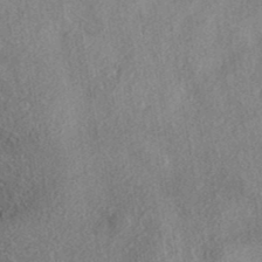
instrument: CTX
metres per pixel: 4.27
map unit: eAb
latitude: 39.0080
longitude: 112.4818
